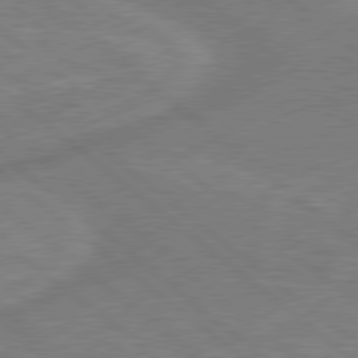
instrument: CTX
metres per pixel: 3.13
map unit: lApd
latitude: 78.8569
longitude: 179.8233
